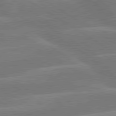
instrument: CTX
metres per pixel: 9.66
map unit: lApd
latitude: 79.8584
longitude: -122.7246
